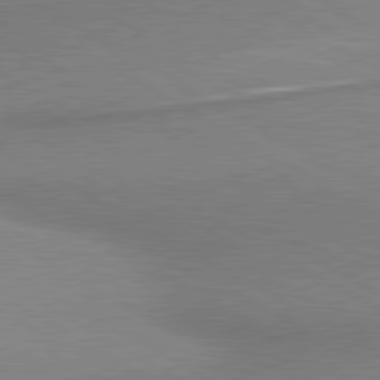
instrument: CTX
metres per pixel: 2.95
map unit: lApd
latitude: 80.3467
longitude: 166.0850
